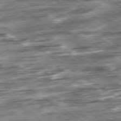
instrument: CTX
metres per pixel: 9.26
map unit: Hpe
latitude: -79.4076
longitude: -21.3860
